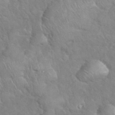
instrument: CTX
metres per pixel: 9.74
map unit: eHh
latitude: 38.8947
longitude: -57.7071
